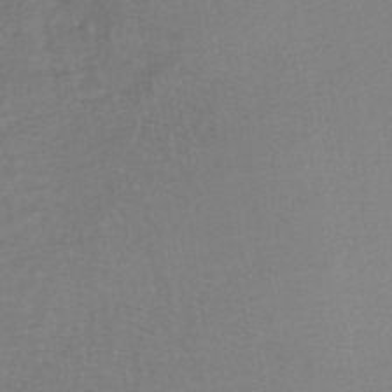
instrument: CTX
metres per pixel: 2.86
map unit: lHb
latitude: -41.8800
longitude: 58.8596
